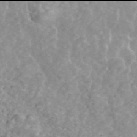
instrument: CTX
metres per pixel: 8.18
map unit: ANa
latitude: 45.9906
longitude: 23.6911
